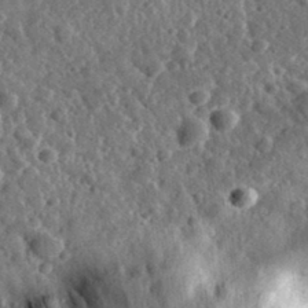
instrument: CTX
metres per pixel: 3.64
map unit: eHh
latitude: 34.6679
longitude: -79.5749
